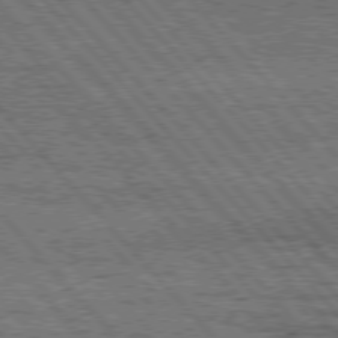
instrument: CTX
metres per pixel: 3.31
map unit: Hpe
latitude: 76.1011
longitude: -138.2333
